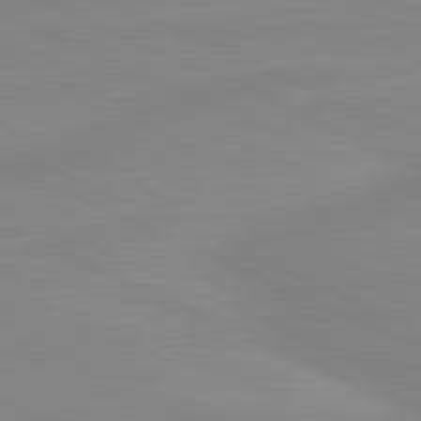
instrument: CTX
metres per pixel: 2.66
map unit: lApd
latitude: 81.4615
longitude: -173.0647
